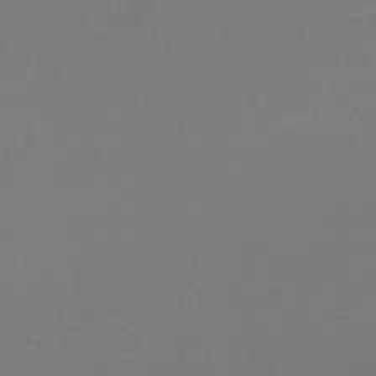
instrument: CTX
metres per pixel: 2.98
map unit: lHb
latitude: -48.6519
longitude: 66.0850
